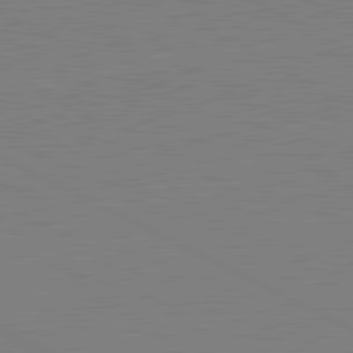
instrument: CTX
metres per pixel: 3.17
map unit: lApd
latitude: 81.2159
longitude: 151.0864
